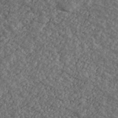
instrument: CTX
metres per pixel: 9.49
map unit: Ave
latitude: 40.0444
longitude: -111.0837
